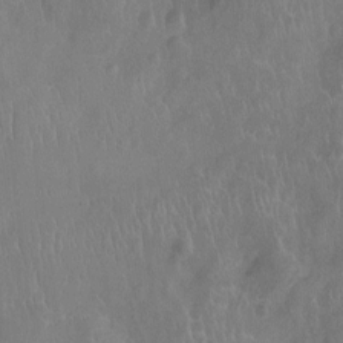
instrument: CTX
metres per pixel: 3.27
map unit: Ht
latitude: -9.5966
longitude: -21.5182
